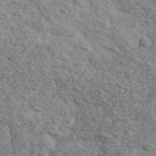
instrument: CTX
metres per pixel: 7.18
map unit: Ave
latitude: 41.3292
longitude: -108.8380
